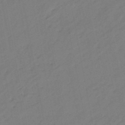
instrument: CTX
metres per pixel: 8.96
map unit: eHb
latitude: -46.9541
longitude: 80.8219
